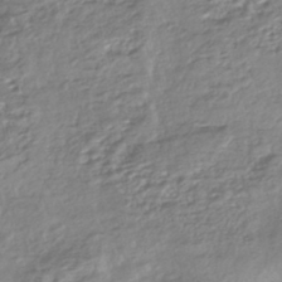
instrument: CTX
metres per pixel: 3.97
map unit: HNhu
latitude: -44.5574
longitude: 96.9920
